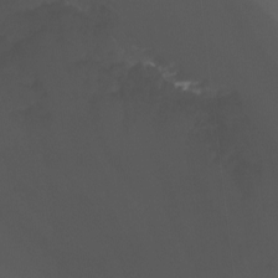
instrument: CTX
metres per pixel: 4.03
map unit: Nhu
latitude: -12.0094
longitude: -49.3293
